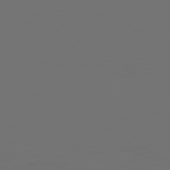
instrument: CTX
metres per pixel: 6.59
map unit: Hpe
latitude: 76.4601
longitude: -139.9150
